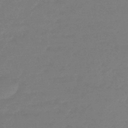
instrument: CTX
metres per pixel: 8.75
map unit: eHb
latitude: -46.2550
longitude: 84.6518
